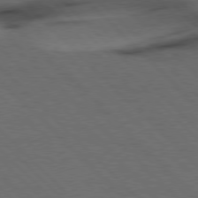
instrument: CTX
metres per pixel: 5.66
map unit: Hpe
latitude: 76.9324
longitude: -155.1970
